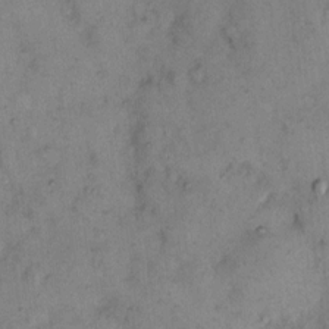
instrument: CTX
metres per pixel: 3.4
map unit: eHh
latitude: 10.4034
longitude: -62.4223
